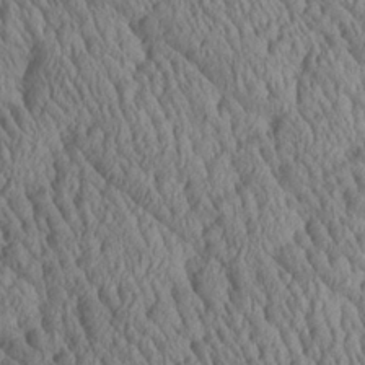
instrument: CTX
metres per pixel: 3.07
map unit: Aa
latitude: 25.5182
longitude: -135.6505
